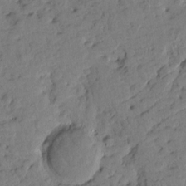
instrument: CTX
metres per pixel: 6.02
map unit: Htu
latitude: 1.4804
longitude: 179.8611
